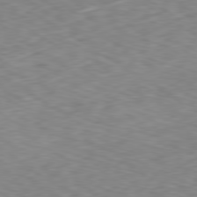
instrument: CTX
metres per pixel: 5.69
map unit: Ap
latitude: -79.9745
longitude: -72.3279
